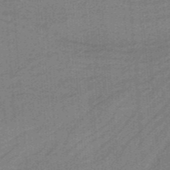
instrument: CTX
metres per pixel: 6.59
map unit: HNb
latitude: -38.1039
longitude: 54.1795
